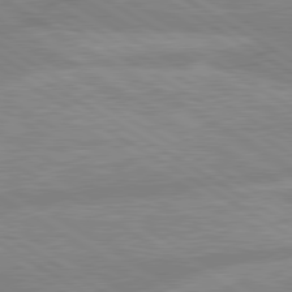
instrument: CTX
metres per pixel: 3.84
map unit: lApd
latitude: 80.1578
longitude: -165.4804
